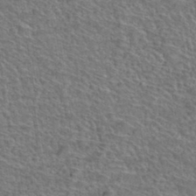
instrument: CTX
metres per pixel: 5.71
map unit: Hto
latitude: 38.1389
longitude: -44.6112
